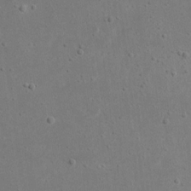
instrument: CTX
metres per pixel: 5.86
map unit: eHh
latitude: 16.8569
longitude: -71.9528
